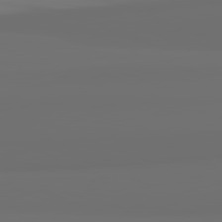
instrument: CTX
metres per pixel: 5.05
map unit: lApd
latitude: 82.3845
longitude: 163.9745
